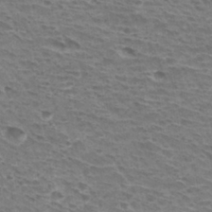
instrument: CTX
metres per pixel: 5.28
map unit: Hto
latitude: 31.1404
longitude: -41.5560
